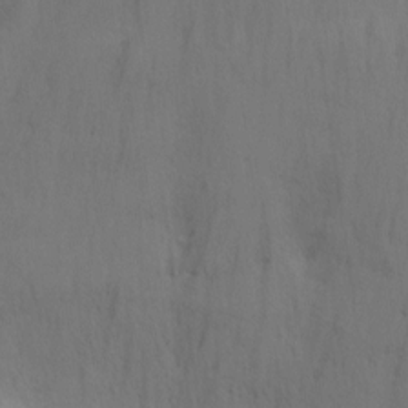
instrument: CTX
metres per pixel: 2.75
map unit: Nhu
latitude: -16.8786
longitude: -50.0255
